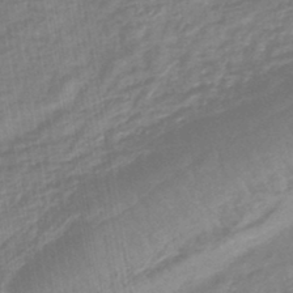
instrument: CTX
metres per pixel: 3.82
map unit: lHb
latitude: -43.2564
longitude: 80.6897
